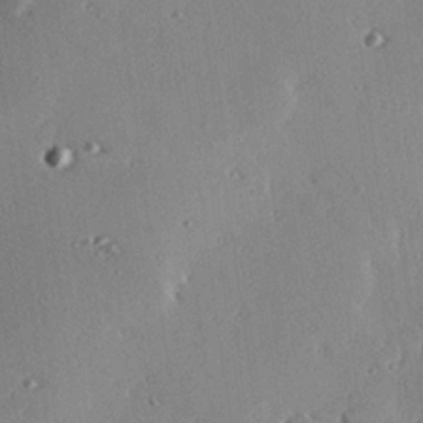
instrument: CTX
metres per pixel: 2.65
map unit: eHh
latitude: 23.0458
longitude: -90.1200
